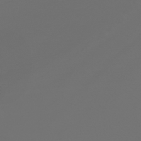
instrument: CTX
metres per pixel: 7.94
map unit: HNhu
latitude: -41.5399
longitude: 106.4440
